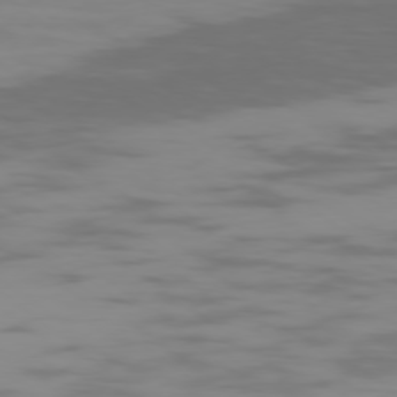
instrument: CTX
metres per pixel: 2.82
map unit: Ap
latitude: -78.0850
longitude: -95.1970
